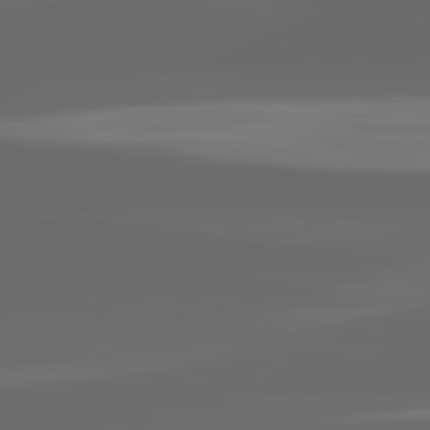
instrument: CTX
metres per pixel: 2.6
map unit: lApd
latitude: 82.7057
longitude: -136.6869
